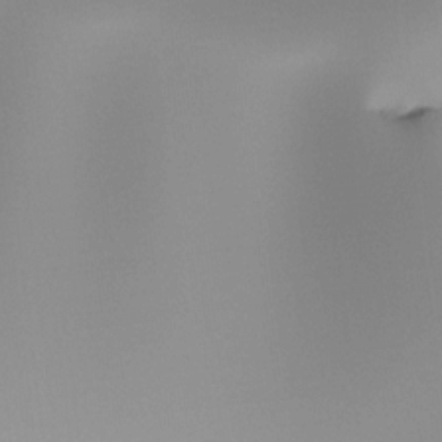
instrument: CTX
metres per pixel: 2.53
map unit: Ht
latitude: -16.4629
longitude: -48.5924
